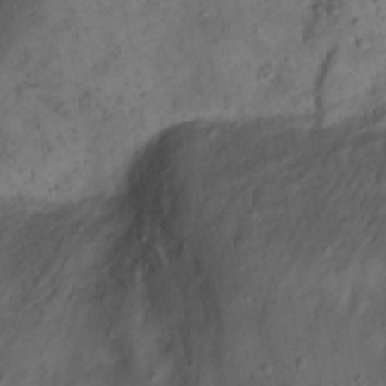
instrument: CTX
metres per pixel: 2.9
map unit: Nhu
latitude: 22.3467
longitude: -70.4412
